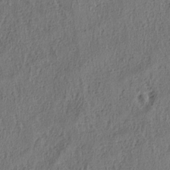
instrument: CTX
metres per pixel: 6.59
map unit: lAa
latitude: 4.8569
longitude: -113.2915
